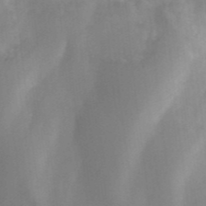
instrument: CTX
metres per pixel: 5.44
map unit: ANa
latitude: 42.4412
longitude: 29.8422
